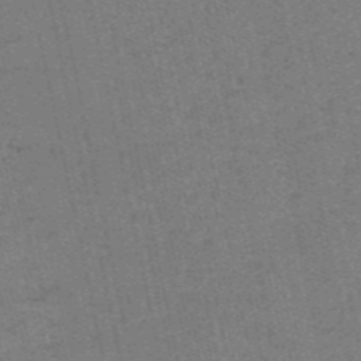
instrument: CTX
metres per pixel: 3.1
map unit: HNb
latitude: -55.4643
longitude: -42.6113
